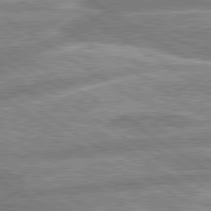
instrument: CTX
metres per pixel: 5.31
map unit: lApd
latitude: 80.2145
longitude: -164.1767
